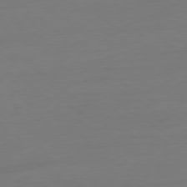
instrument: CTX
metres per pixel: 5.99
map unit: Ap
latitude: -79.3698
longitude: -65.4615
